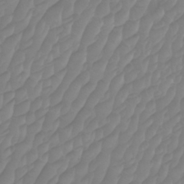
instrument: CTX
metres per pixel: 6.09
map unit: Htu
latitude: -9.8233
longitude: -75.3293
